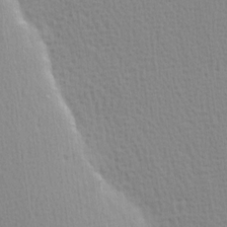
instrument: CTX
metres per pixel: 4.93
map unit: Hve
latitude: 1.8961
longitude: -125.1403
